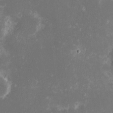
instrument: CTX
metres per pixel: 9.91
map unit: eHh
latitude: -0.9164
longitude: -85.6883
